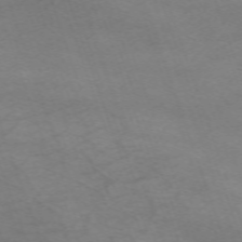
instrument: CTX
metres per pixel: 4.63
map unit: Nhu
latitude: -67.8989
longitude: 40.1228
